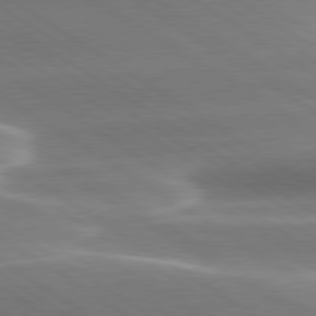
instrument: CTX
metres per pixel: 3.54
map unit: lApd
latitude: 79.5560
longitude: -114.3278
